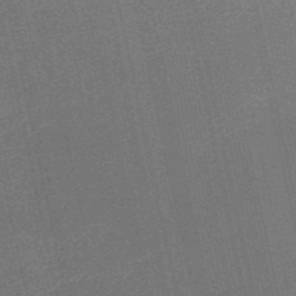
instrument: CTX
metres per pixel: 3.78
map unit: HNb
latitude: -53.0675
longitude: -42.5546
